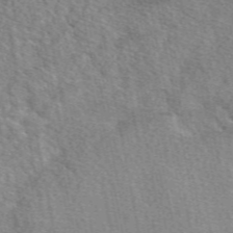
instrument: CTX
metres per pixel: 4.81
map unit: eAb
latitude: 50.1955
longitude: 108.6141
